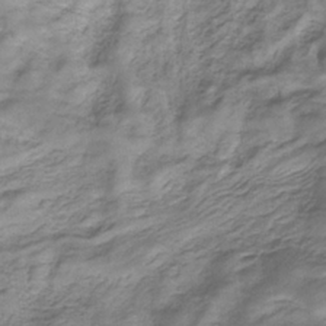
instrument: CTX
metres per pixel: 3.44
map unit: eHb
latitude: -32.2929
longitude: 67.5399
